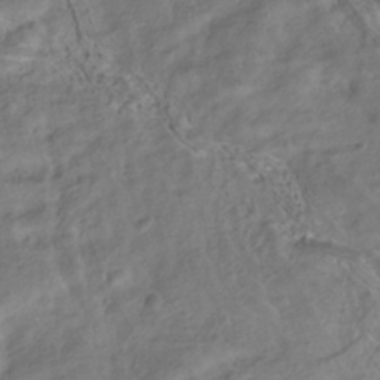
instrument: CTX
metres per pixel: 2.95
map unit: ANa
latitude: -38.1606
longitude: 97.7478
